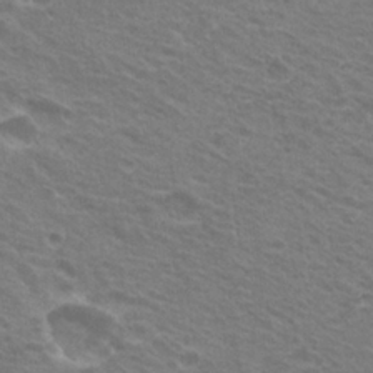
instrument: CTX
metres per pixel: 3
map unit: Hto
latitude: 21.8773
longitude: -31.2348
